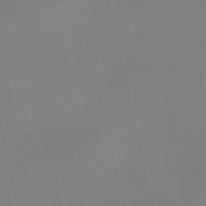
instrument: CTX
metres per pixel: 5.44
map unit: Nve
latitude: -58.7652
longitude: 50.8408
